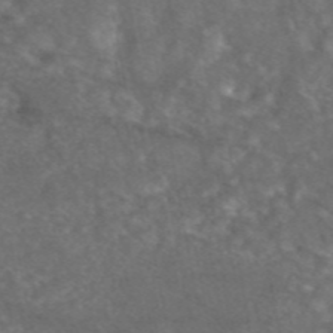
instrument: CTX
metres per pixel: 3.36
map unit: eAb
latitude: 46.9136
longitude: 115.1053
